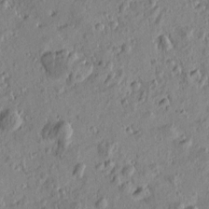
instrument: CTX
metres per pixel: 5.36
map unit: Htu
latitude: 0.4979
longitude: -175.3671
